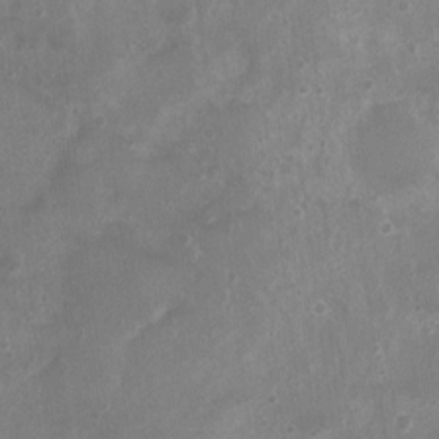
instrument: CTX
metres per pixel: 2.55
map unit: Nhu
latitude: 5.0458
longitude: -16.8947
